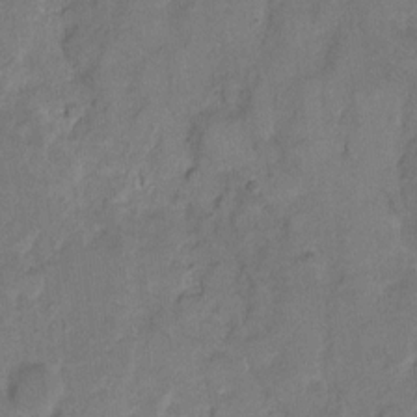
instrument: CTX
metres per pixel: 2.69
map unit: eHh
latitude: 9.7072
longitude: -64.1767
